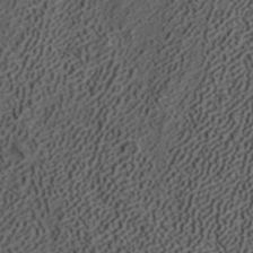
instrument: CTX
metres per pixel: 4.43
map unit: ANa
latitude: 37.3482
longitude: 19.5399
